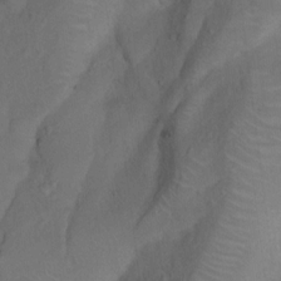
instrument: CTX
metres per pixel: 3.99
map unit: Nhu
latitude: 4.5546
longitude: -24.7246
